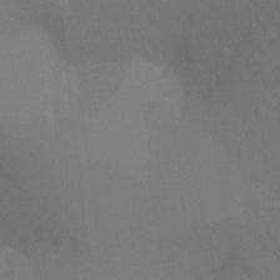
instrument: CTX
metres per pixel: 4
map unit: Ht
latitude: -11.3321
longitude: -34.4412
